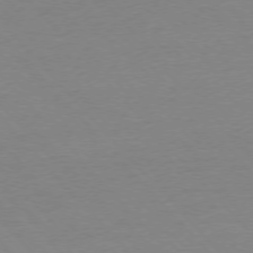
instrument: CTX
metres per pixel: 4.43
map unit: Ap
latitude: -76.5574
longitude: -93.2159
